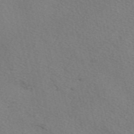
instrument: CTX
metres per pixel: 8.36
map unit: eAb
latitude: 50.7624
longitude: 109.2376
